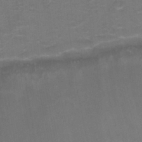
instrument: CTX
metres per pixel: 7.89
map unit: Ht
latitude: -1.1809
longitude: -16.8002
